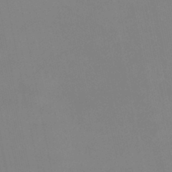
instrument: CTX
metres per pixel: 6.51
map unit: eHb
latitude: -37.7099
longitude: 74.8786
